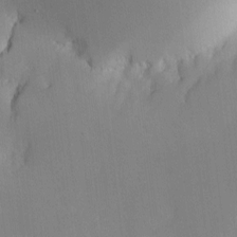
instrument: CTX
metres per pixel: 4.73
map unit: Nhe
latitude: -2.0661
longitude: -58.7624
